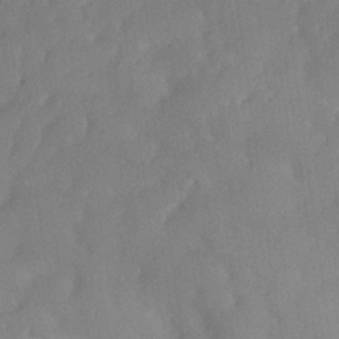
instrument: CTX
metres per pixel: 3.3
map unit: lHvf
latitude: 24.6868
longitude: 140.5574
